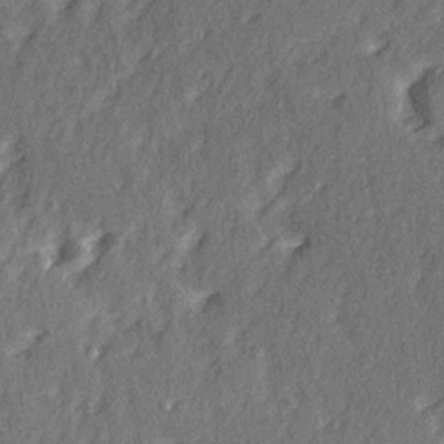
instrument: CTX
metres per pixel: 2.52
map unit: Ave
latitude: 15.3104
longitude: -104.3468
